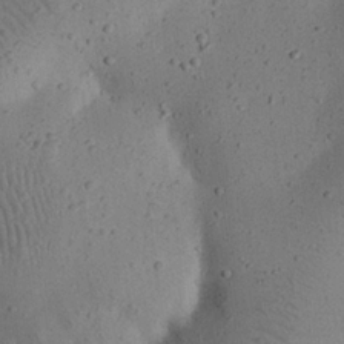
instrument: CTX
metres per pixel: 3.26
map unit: eHh
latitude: 24.5356
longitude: -70.5546
